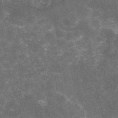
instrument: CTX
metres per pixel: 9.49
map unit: eAb
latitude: 46.2712
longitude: 119.9178
